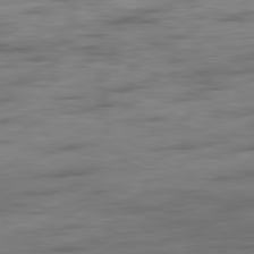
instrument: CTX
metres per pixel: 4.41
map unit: Ap
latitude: -81.8989
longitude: -79.2348
